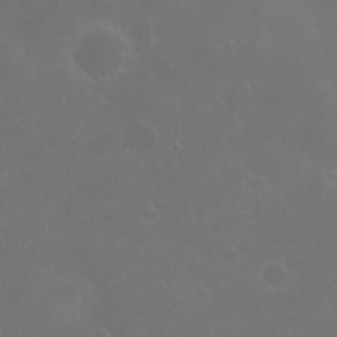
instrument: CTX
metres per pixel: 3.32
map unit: eHh
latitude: -7.8989
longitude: -68.8191
